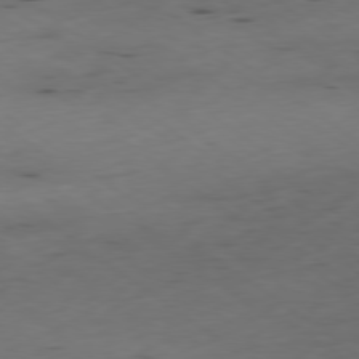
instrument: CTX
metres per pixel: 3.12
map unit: Ap
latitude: -79.3131
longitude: -58.8569
